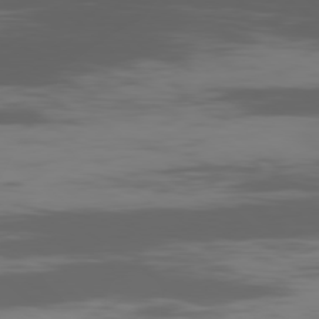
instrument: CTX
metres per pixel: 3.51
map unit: Ap
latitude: -80.0283
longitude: -54.4412
